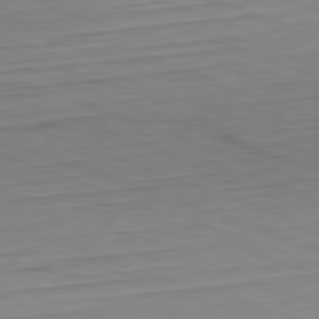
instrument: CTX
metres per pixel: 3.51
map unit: Hpe
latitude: -82.4062
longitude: 13.4832
